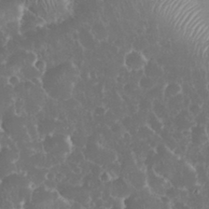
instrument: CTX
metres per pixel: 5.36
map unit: eHh
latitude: 34.6490
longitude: -63.0081
